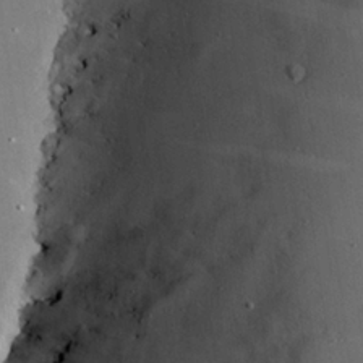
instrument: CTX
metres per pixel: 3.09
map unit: Hve
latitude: 25.1781
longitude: -91.8772
